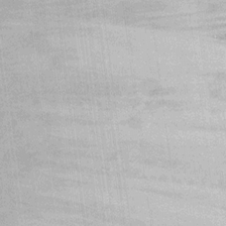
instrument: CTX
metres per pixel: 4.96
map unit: Ht
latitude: -12.0472
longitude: -23.8394
